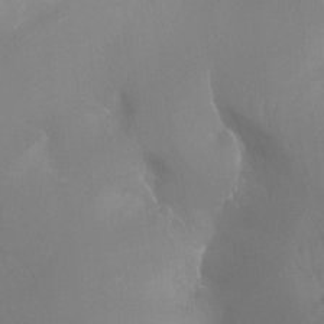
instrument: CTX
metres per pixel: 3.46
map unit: Ht
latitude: -11.1053
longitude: -44.6868
